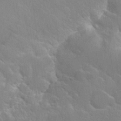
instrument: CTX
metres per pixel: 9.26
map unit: Hto
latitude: 20.5357
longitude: -40.0444
